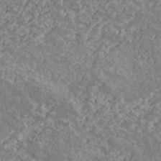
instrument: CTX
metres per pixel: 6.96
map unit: Ave
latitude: 39.6127
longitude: -110.2712
